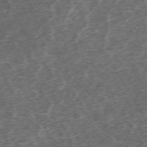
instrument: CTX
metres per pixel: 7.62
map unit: Hpe
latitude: -70.7274
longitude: 17.1998
